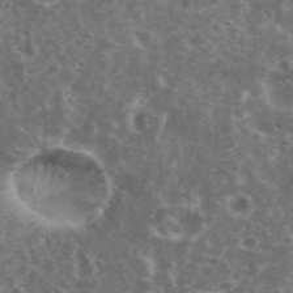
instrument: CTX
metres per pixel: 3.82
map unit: eHh
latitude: 35.3859
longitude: -59.7261
